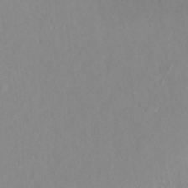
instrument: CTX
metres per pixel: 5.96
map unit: ANa
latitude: 40.2144
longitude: 28.4251
